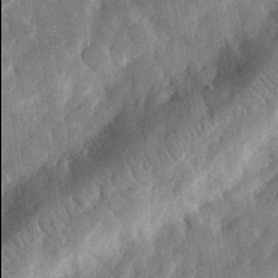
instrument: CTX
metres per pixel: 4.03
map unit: eHh
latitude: 29.6505
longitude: -77.9906
